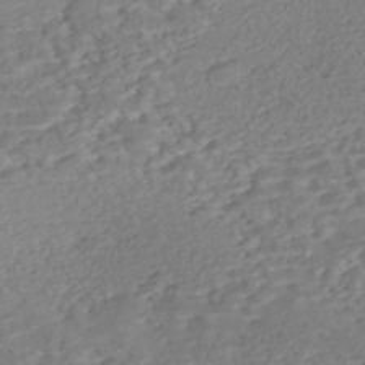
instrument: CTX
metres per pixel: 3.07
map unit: Nhe
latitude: -47.0675
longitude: -172.1766
